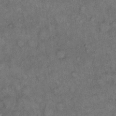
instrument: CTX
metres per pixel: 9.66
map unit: eHh
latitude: 14.3090
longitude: -65.1025
